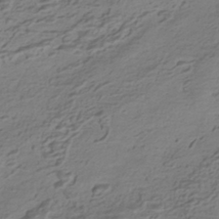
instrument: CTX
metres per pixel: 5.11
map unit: HNhu
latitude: -42.1794
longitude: 101.3887
